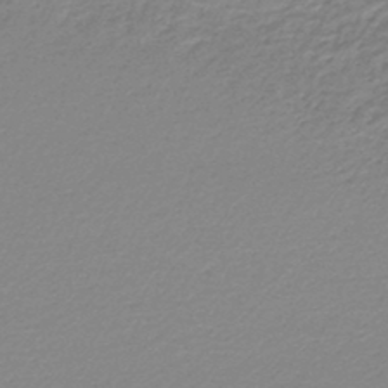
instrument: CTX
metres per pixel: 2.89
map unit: lHb
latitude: -45.2943
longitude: 63.0297
